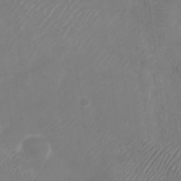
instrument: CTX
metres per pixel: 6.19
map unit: Nhu
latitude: -28.5952
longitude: -58.1956
